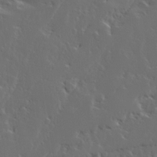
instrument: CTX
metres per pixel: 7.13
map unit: Ave
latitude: 14.8758
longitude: -137.7072
